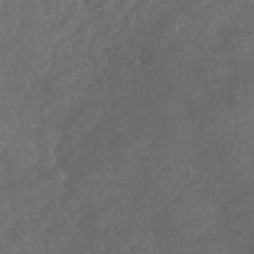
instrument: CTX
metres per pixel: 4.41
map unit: Nhu
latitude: -29.7856
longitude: -63.4238
